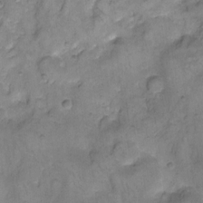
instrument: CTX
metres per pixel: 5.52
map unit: eHh
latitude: 13.7828
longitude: -65.7261
